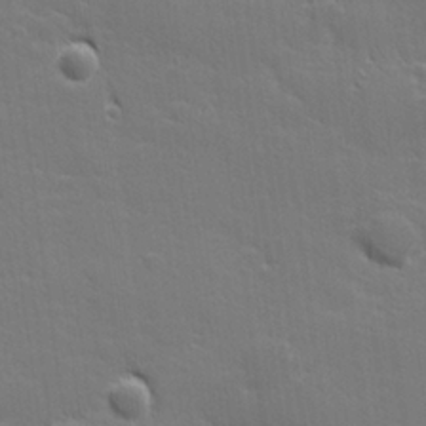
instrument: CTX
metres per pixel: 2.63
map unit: lHvf
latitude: 26.4412
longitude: 141.9367
